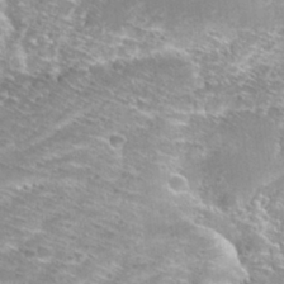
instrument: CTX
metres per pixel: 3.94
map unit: Hto
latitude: 29.5749
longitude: -45.8016
